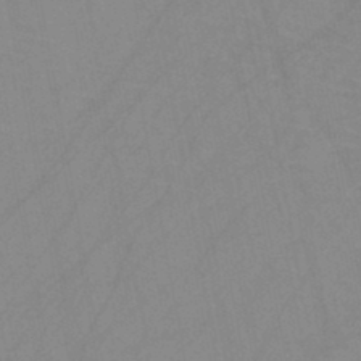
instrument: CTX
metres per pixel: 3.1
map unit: HNb
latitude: -44.9731
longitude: -40.6112
